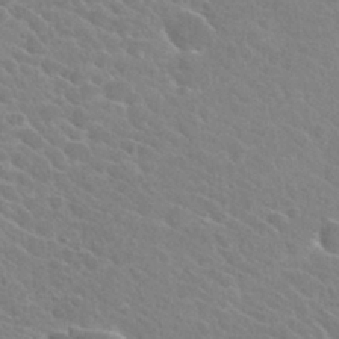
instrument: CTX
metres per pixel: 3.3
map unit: Hto
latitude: 26.1011
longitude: -35.8961
